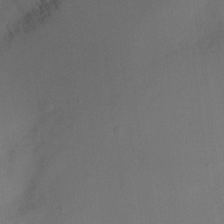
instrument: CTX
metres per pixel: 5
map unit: Ht
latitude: -10.9920
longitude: -28.3656
